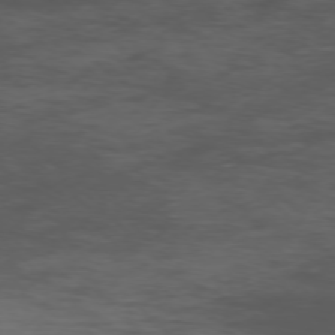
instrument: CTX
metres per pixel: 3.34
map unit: Ap
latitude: -76.0283
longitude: -67.9150
